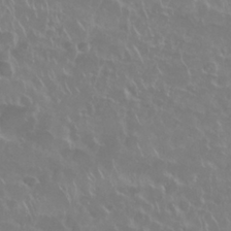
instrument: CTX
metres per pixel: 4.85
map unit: Nhu
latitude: 28.3467
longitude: -61.3292
